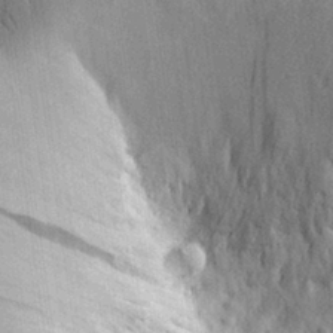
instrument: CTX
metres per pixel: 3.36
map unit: eHh
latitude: 27.9150
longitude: -79.2348
